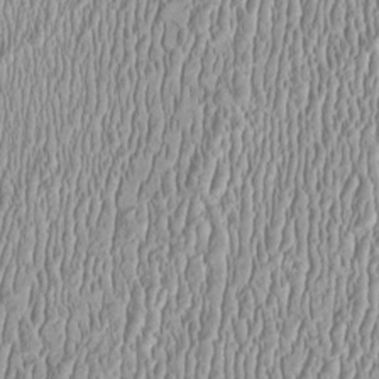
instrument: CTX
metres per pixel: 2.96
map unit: HNhu
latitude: -0.7464
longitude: 1.0298
